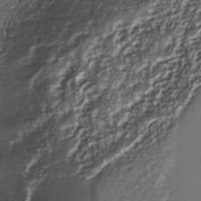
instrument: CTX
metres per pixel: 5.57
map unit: Nhe
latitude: -35.7478
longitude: -91.8583
